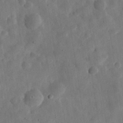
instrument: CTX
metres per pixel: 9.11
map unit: eHh
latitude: 32.3845
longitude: -75.8961
